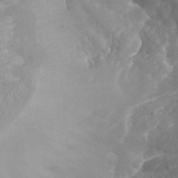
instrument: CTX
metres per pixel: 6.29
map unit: Nhe
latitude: -41.3509
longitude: -110.9892
